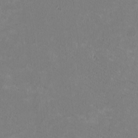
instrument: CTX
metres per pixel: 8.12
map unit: HNhu
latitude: 1.3292
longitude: -1.2159
